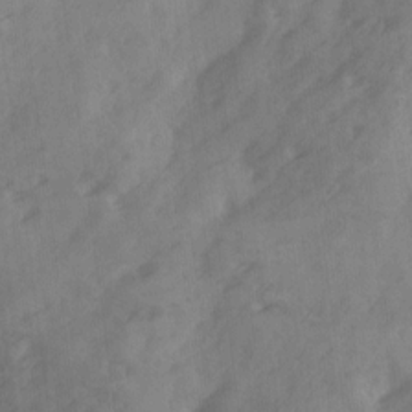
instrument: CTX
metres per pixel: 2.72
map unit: Ave
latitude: 18.5734
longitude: -131.5560
